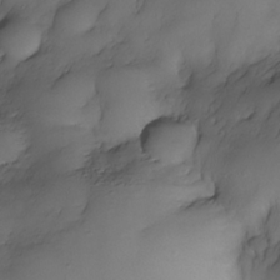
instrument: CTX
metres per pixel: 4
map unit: Nhe
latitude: -33.7478
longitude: -142.7246
